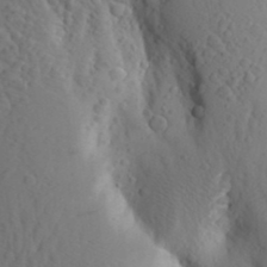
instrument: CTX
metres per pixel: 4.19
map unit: Aa
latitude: 26.4979
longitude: -149.2726
